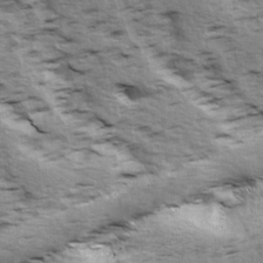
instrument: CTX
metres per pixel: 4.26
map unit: Ave
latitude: 14.8569
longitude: -104.4979
